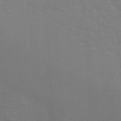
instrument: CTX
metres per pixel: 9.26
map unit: HNb
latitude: -46.0850
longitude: -46.1578
